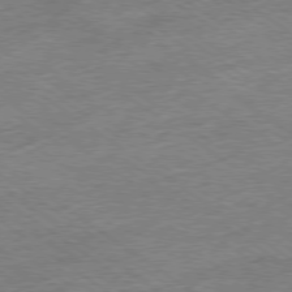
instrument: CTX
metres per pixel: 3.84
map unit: Ap
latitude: -79.1809
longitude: -48.7624
